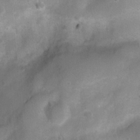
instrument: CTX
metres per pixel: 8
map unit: Ht
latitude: 4.8191
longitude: -21.5371
